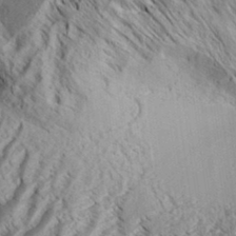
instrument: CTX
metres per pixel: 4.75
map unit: Aa
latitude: 33.1214
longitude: -137.7828
